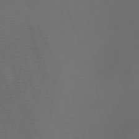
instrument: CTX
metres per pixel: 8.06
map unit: Nhu
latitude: -7.1809
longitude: -91.4804
